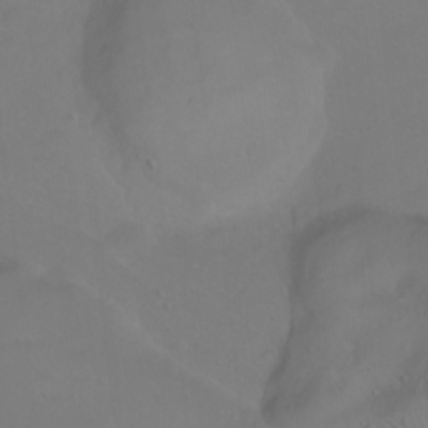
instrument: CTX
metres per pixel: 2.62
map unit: Ht
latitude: 0.5545
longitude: -44.9513
